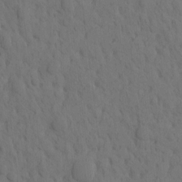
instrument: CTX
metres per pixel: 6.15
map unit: eHh
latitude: -1.5211
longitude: 17.9556
